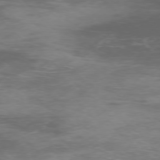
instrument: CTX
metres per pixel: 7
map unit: Ap
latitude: -75.9556
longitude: -68.3467
